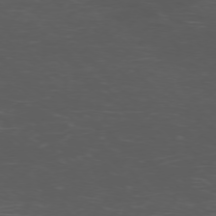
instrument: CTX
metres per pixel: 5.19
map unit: Ap
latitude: -76.2550
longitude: -67.5749
